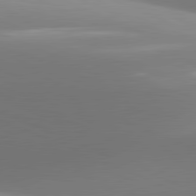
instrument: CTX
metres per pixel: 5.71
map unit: lApd
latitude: 81.5182
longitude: 142.4817
